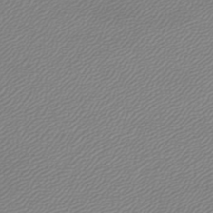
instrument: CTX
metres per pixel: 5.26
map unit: lHb
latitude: -44.7085
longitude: 61.8611
